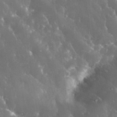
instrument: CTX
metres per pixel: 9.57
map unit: eHh
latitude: 34.1577
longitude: -62.6302
